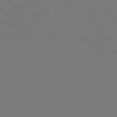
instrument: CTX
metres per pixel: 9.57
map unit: Hpe
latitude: 76.3467
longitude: -130.7625
